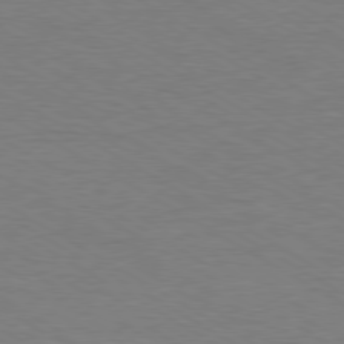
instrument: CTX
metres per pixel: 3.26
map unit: Ap
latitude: -80.3873
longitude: -87.4048
